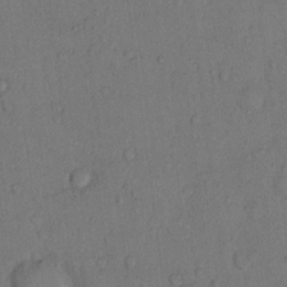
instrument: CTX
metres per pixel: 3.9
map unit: Hto
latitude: 10.4979
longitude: -58.4601
